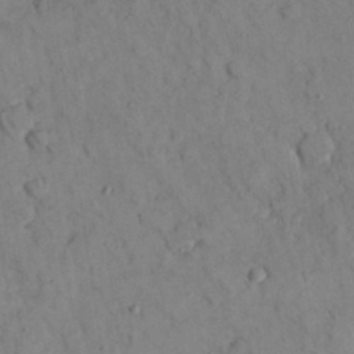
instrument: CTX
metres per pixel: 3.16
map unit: Nhu
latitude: 28.4223
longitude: -72.4790
